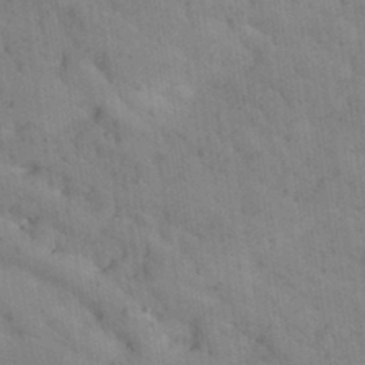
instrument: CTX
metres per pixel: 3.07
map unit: Aa
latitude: 31.8773
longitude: -146.7436
